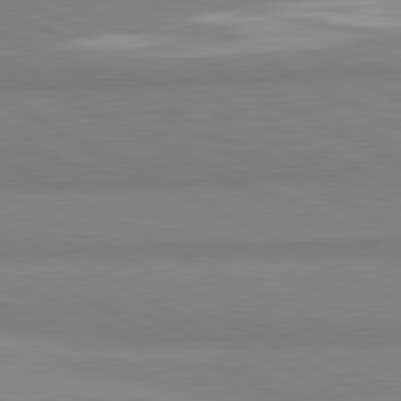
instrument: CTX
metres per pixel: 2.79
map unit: lApd
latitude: 81.1781
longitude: -179.7828
